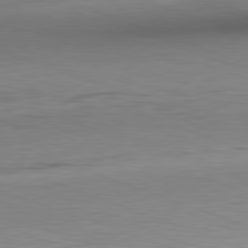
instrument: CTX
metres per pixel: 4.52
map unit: Ap
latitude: -81.9556
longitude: -79.2726
